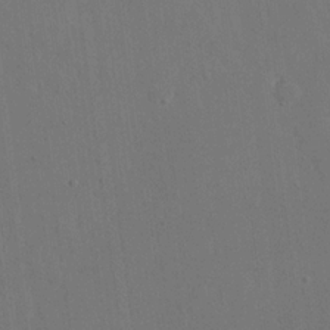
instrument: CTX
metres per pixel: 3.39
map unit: eHh
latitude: 18.6301
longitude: -67.6316
